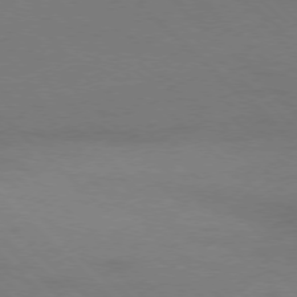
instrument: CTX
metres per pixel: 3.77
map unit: Ap
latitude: -77.7478
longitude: -69.0270
